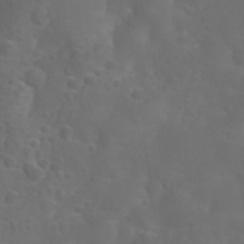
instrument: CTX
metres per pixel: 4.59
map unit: Nhu
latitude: 27.7261
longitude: -55.5371
